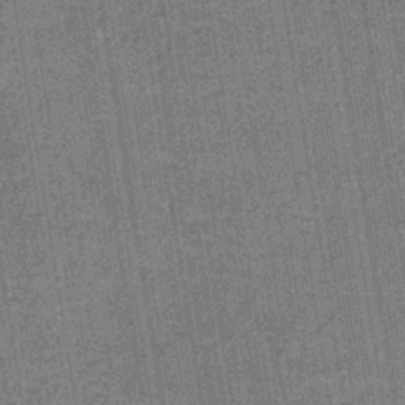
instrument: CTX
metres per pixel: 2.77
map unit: lHb
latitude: -39.5021
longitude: 60.4251
